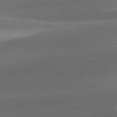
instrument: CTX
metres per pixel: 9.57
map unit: lApd
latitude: 81.4804
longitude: 133.4266
